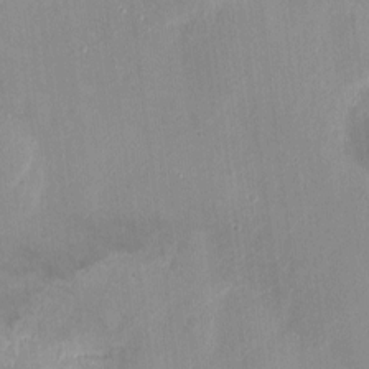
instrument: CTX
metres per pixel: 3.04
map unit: Nhu
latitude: -13.0675
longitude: -39.2915
